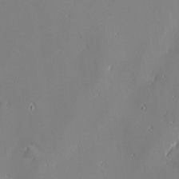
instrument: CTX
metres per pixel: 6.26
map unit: eHh
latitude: -2.9919
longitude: -81.4804
